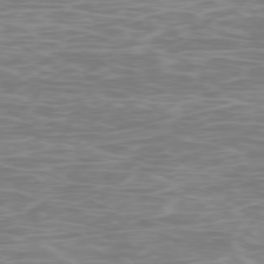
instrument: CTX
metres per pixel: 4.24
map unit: Ap
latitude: -78.7274
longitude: -96.8947
